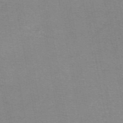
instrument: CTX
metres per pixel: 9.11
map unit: eAb
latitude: 48.7624
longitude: 105.4643
